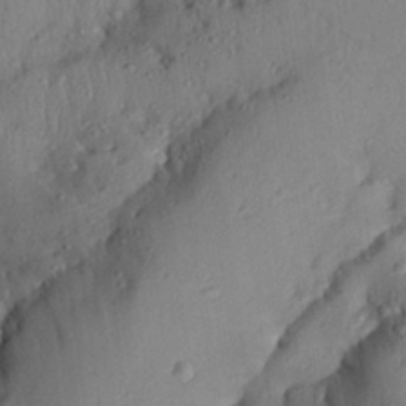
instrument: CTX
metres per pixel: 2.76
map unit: Aa
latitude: 28.4790
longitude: -132.7813
